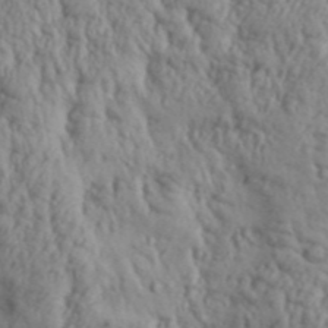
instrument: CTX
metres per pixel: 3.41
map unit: Aa
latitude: 30.8002
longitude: -136.3090
